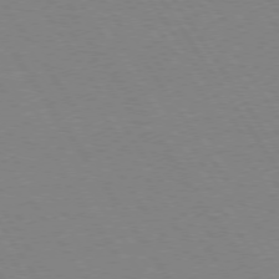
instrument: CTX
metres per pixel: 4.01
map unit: Hpe
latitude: 74.4034
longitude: -140.1955
